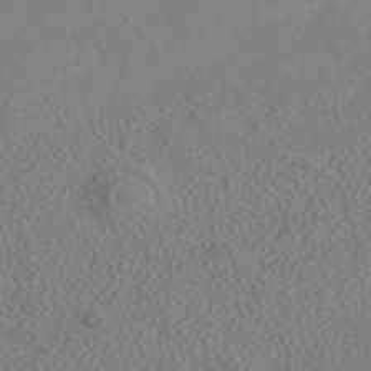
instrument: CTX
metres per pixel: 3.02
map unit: ANa
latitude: 41.4993
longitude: 27.8800
